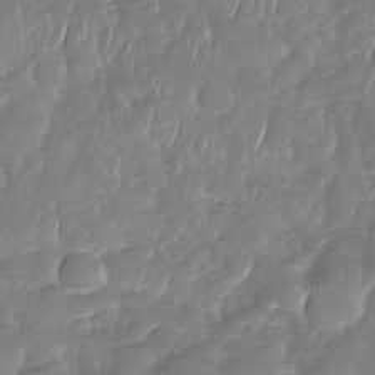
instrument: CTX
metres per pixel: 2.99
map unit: Nhu
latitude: -30.0850
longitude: -59.8961
